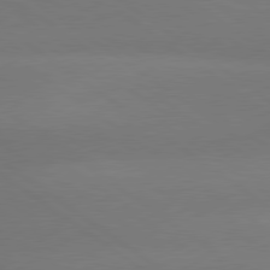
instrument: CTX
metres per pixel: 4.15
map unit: lApd
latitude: 79.5560
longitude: -150.9702
